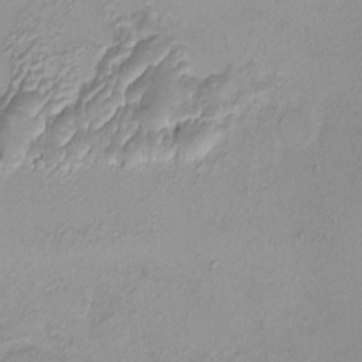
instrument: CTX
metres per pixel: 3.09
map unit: HNhu
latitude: 4.8002
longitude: 8.2550
